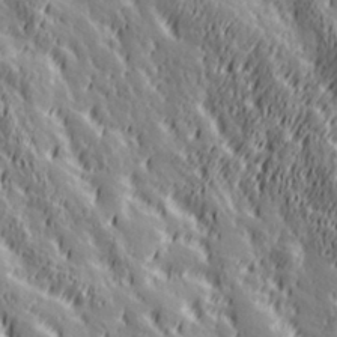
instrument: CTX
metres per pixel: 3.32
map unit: Hve
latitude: 32.4979
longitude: 149.5777
